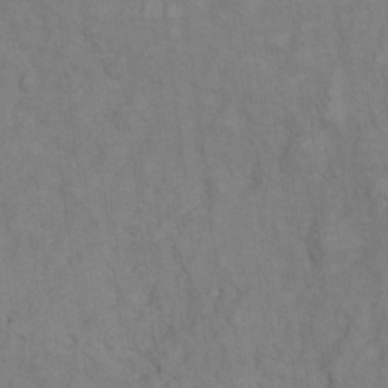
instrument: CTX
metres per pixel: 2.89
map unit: Hto
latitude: 7.4237
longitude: -37.5560
